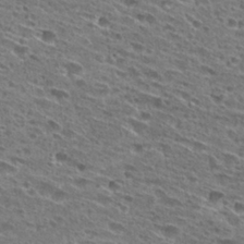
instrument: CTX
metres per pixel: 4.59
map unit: Hto
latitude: 27.6316
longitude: -45.6694
